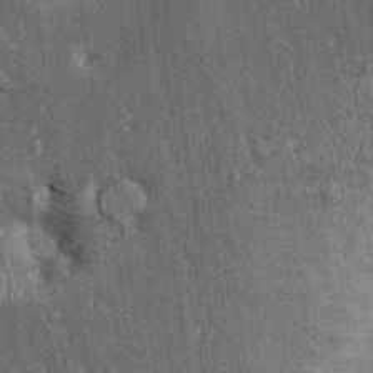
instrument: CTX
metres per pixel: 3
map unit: Ht
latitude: -0.4629
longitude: -13.8961
